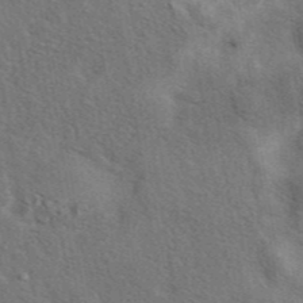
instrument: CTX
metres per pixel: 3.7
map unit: eAb
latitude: 43.2159
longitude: 110.4440
